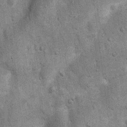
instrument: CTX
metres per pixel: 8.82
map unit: Nhu
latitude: 6.1389
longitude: -23.9339
